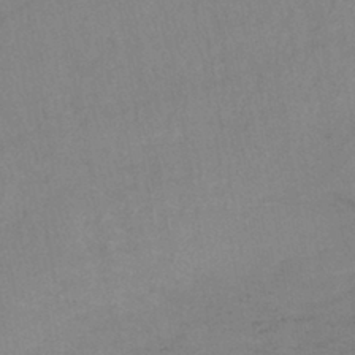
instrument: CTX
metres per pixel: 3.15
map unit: lHb
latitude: -40.3684
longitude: 66.1228
